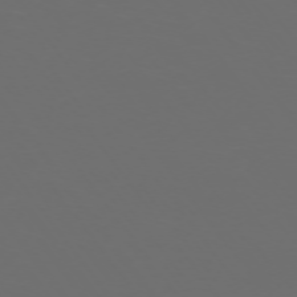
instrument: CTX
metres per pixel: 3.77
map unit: Ap
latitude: -74.3118
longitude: -75.8772
